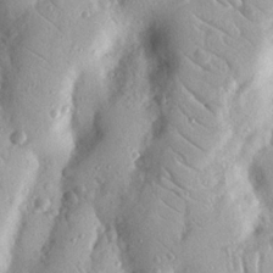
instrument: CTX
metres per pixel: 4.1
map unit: Nhu
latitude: 19.1781
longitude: -77.4426
